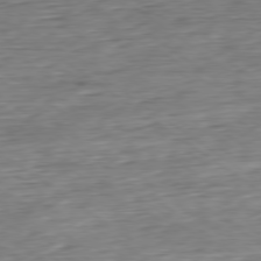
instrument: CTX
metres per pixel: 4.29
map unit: Hpe
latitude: -79.2565
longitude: 12.1606
